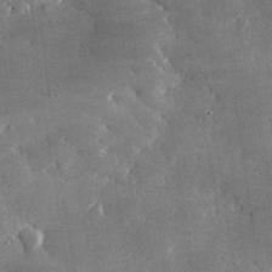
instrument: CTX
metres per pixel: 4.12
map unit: lHvf
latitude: 32.2145
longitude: -91.8394
